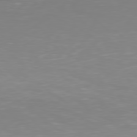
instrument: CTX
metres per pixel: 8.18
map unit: Hpe
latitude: 77.6127
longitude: -134.3089
